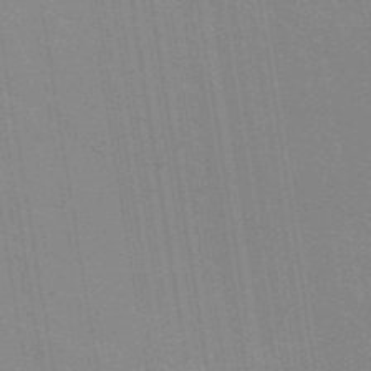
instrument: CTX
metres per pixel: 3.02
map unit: lHb
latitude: -48.2740
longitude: 73.6911
